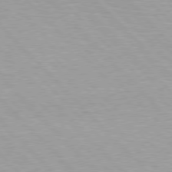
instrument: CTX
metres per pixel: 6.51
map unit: Hpe
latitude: 76.6301
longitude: -156.1766
